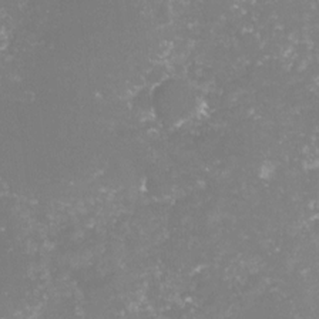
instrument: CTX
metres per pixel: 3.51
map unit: lHvf
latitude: -16.1417
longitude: -98.3089
